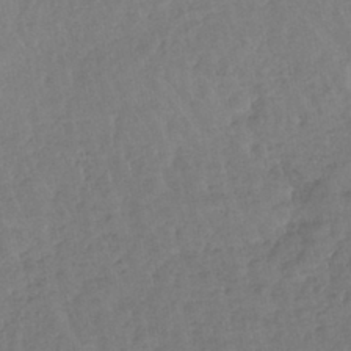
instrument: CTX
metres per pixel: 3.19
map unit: lHb
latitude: -41.0108
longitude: 69.2942
